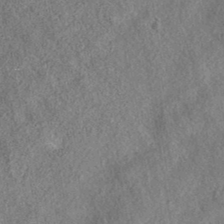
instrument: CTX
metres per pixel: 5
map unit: eAb
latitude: 36.8380
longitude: 113.0864
